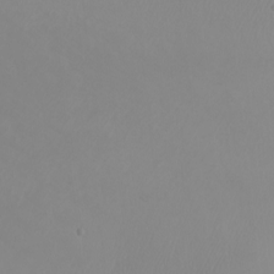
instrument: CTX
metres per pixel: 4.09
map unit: Nhu
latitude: -7.5399
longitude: -89.9151
